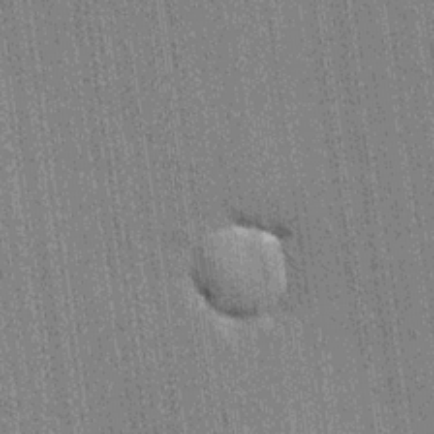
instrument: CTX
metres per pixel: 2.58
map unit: lHvf
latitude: 19.1214
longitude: 142.5195
